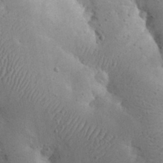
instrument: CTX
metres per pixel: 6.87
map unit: eHh
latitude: 23.7450
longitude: -67.2348
